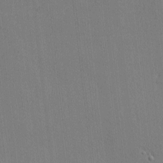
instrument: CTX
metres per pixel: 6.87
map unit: Nhu
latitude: 0.6679
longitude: -78.8380
